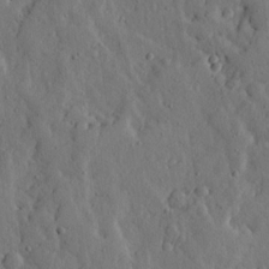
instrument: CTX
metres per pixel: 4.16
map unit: Ave
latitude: 13.5938
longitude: -133.9528
